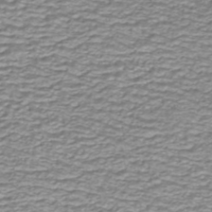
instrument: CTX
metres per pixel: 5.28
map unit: ANa
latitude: -44.4251
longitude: 105.5021
